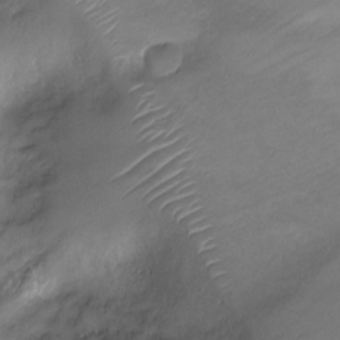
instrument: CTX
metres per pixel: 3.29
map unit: Ht
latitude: -9.8422
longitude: -20.0633
